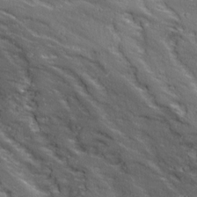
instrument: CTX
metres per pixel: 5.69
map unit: Ave
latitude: 18.8380
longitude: -135.9528
